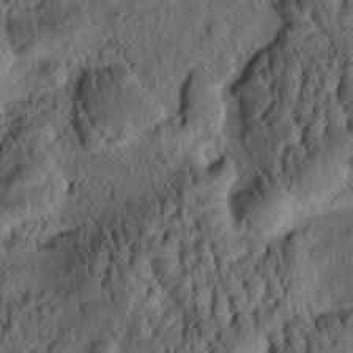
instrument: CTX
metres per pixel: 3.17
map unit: eHh
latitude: -0.7841
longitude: 15.7478
